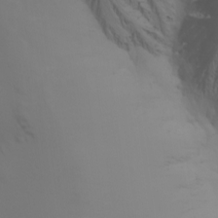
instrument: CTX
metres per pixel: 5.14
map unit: Nhu
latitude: -4.7274
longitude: -86.8947
